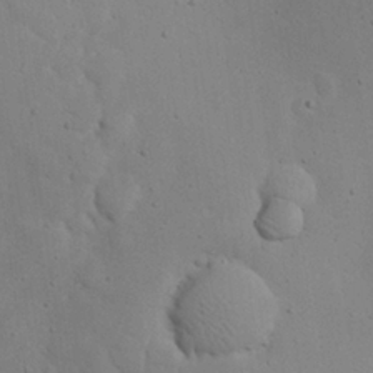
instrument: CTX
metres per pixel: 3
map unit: eHh
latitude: 24.5356
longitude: -72.2145
